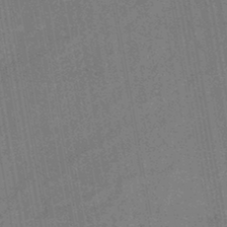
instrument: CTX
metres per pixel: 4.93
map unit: HNb
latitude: -45.0486
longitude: -36.8380
